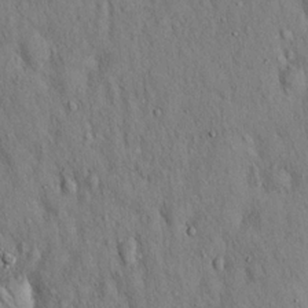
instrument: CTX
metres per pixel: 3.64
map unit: Hto
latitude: 16.1767
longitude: -58.7435
